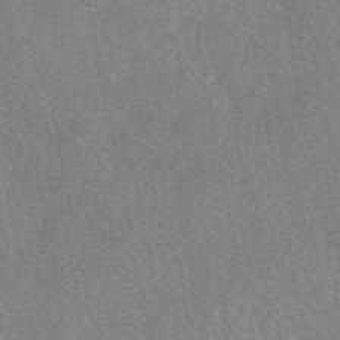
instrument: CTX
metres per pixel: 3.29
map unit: eAb
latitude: 47.7828
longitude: 118.7274
